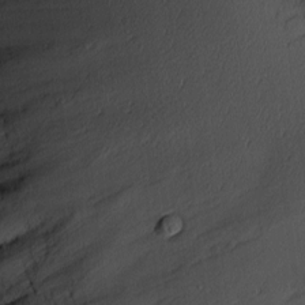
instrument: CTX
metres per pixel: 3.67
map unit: Hve
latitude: 12.7435
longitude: -90.5357
